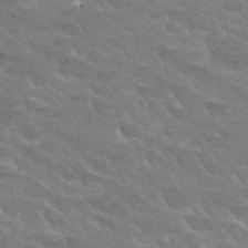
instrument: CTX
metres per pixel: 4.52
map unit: Hto
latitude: 30.2523
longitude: -43.1592
